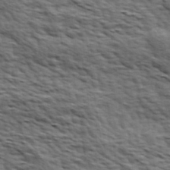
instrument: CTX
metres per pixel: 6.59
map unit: Hve
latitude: 31.8017
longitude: 149.4833
